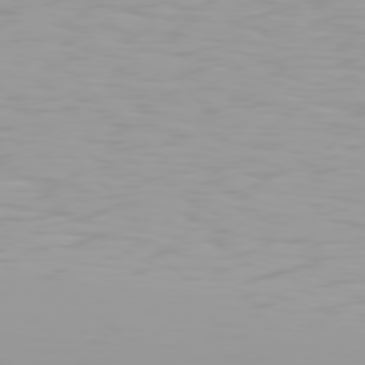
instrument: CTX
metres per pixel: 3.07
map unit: Hpe
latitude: 77.5560
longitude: -140.9324
